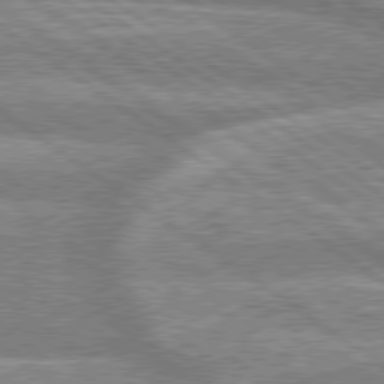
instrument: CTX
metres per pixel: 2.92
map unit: lApd
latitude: 78.9703
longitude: -159.8583
